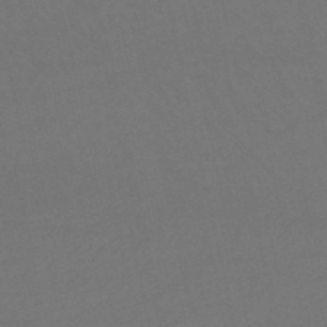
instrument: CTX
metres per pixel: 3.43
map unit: HNb
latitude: -53.2753
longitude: -50.5167
